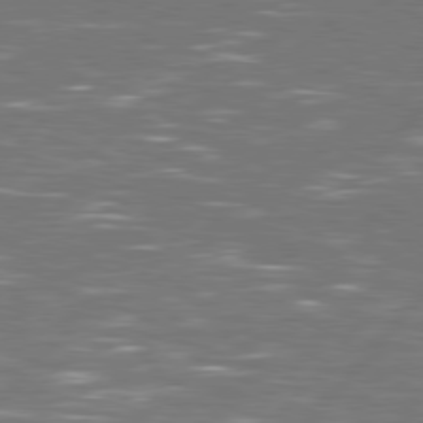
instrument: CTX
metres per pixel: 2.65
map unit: Hpe
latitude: 78.1200
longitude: -120.3657
